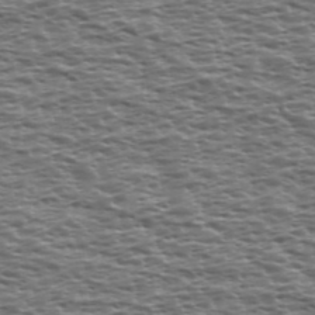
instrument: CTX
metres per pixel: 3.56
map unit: Ave
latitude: 39.2537
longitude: -112.7813
